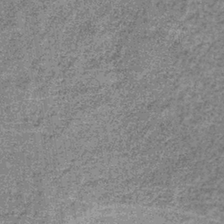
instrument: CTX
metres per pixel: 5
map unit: lHb
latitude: -37.6155
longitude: 65.9178
